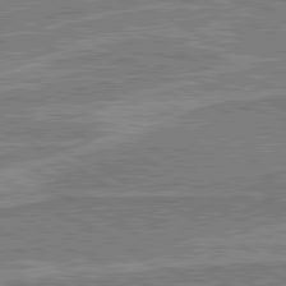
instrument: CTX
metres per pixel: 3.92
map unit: lApd
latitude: 80.7057
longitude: 144.5952
